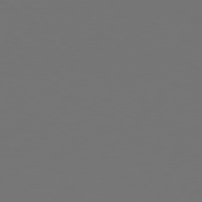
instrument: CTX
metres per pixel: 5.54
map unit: Hpe
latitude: 77.0836
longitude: -139.3482
